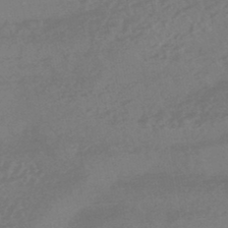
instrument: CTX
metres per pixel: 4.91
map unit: HNhu
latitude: -45.9556
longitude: 91.5588
